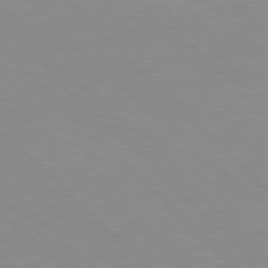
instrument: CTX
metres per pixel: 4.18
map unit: Hpe
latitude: 77.4237
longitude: -160.6301
